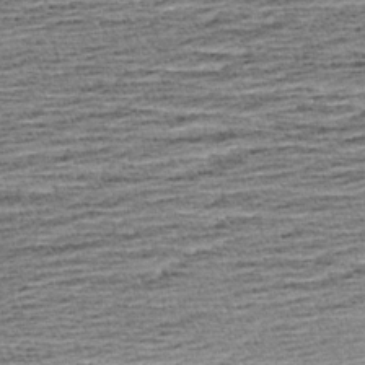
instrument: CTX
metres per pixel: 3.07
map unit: Aa
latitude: 7.9150
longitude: -137.5938
